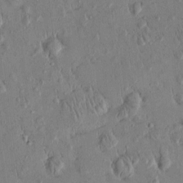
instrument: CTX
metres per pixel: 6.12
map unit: eHh
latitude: 0.2333
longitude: 16.6519
